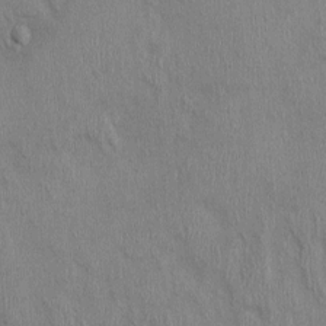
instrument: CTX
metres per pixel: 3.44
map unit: Nhu
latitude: -0.7275
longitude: -14.7813
